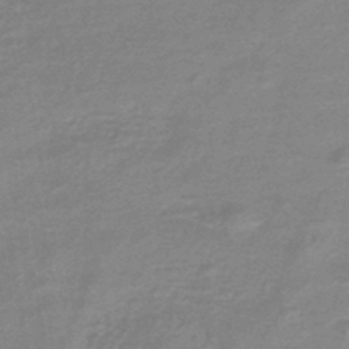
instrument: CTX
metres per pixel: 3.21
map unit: eHb
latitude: -45.4643
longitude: 82.8786
